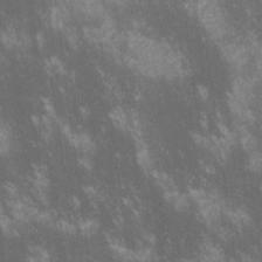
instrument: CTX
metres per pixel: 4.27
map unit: lHvf
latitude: -13.6911
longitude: -102.6490
